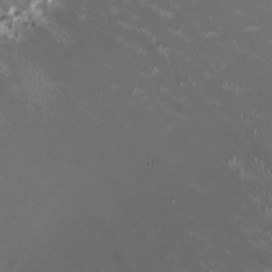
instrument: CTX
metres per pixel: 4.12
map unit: HNhu
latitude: -0.6141
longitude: -2.8947
